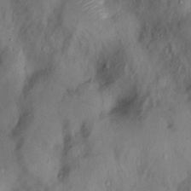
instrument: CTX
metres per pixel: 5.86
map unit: Nhu
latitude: 13.4427
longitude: -29.6316
